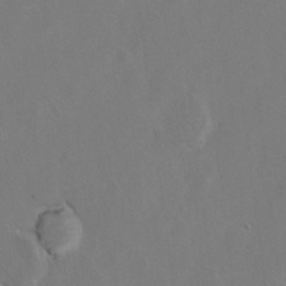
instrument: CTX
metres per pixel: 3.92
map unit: Hto
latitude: 8.6113
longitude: -35.0269
